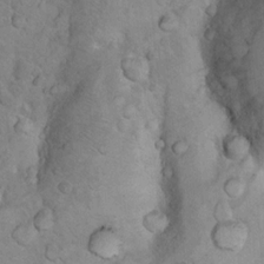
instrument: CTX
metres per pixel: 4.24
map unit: Nhu
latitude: 13.9339
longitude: -28.4601
